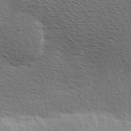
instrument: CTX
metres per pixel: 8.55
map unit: Hve
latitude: 2.8191
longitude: -123.8583
